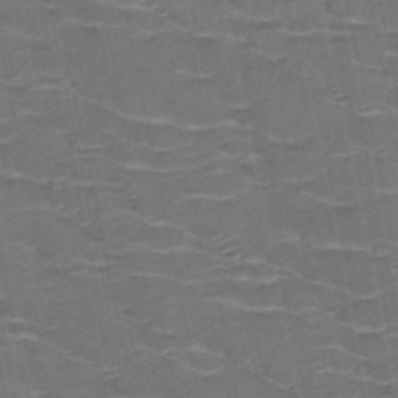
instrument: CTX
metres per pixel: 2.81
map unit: HNb
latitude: -50.7652
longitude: -47.4049
